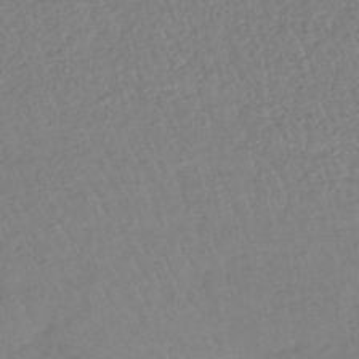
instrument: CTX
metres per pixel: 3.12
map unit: lHb
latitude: -40.7841
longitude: 61.7100
